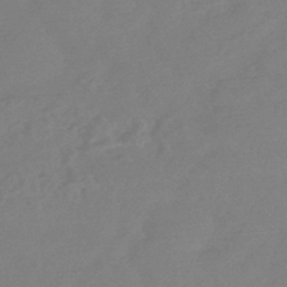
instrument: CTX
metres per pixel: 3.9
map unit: HNhu
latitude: -44.6141
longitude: 91.5777
